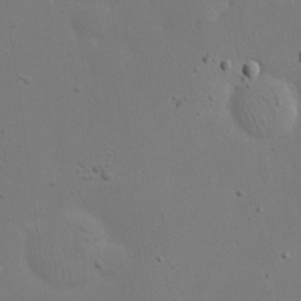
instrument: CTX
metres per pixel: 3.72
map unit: eHh
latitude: 19.9339
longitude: -71.8583
